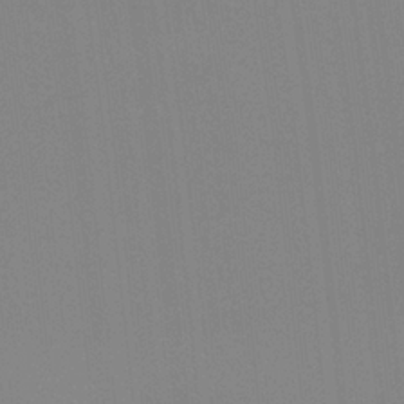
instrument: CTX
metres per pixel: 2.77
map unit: Hto
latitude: -8.3117
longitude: -48.4034
